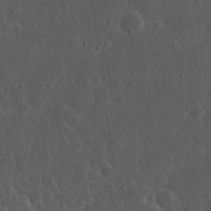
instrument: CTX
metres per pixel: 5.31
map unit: eHh
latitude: 22.8947
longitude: -68.0444
